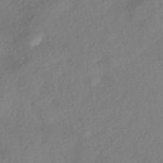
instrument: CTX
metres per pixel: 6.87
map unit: eHh
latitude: -42.3873
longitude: 118.5763
